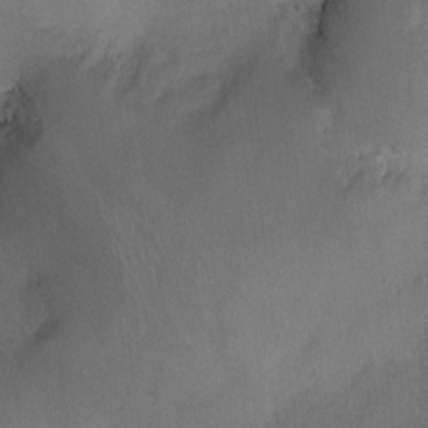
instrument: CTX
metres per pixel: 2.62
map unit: Ht
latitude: -5.2565
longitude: -19.4048
